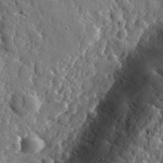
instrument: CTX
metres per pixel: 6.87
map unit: eHh
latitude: 35.5749
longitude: -80.1578
